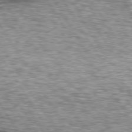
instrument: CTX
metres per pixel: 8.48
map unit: lApd
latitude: 76.0444
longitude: -59.5938
